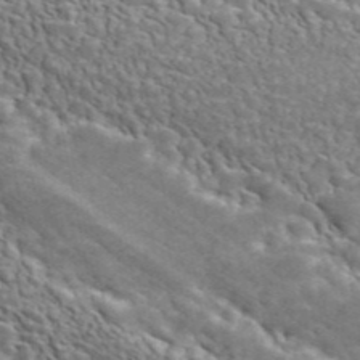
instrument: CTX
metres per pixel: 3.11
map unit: ANa
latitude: 45.4993
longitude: 38.8219
